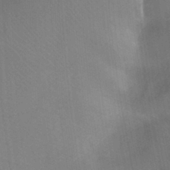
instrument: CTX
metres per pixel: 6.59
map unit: Ht
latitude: -3.2753
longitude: -27.5938
